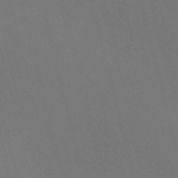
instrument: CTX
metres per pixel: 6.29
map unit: Nve
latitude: -57.2565
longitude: 51.9367
